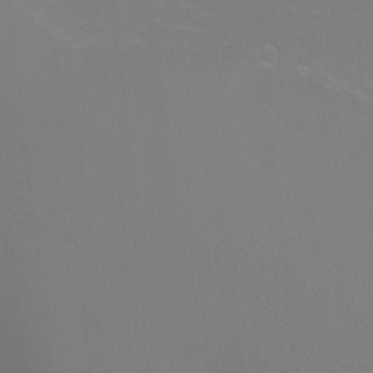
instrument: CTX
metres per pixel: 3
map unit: Ht
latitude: -6.4440
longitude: -28.9136
